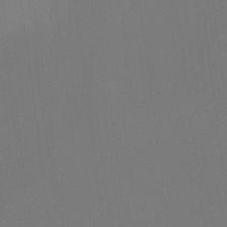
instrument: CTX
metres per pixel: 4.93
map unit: Ht
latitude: -15.1620
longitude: -42.4034
